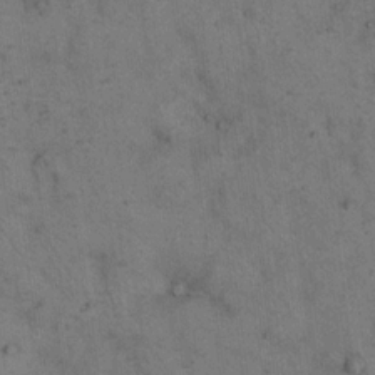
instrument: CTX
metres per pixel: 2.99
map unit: eHh
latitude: 15.2348
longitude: -63.1026
